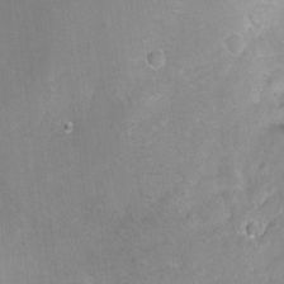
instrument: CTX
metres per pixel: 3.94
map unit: Ht
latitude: -6.5573
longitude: -36.3467
